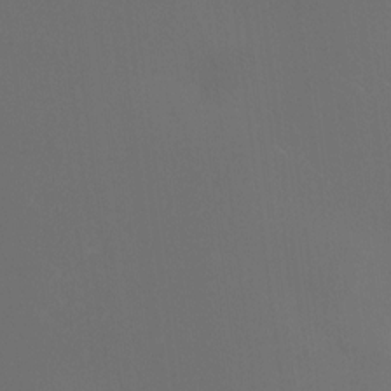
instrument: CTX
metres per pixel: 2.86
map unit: HNhu
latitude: 10.4979
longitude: 11.4266
